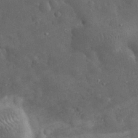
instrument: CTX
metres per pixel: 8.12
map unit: eHh
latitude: 31.3293
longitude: -70.8002
